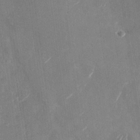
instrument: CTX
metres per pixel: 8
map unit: Nhu
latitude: -28.6519
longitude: -74.8380
